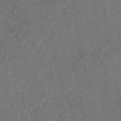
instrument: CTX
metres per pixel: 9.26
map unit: eAb
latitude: 46.8380
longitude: 114.9730
